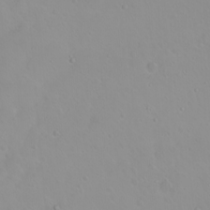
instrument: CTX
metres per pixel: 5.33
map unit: eHh
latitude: 1.9150
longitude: -54.8002
